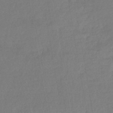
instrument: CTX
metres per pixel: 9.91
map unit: lHb
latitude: -43.0297
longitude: 75.3510
